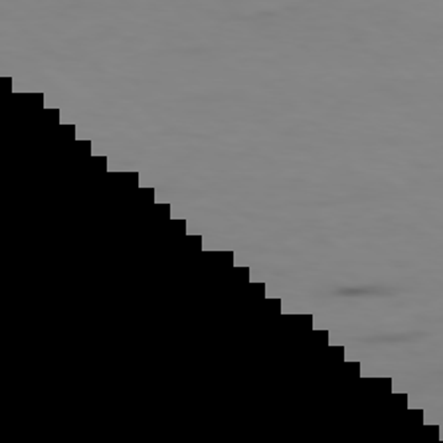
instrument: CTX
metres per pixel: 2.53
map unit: Hpe
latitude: -78.7652
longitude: 15.0298
